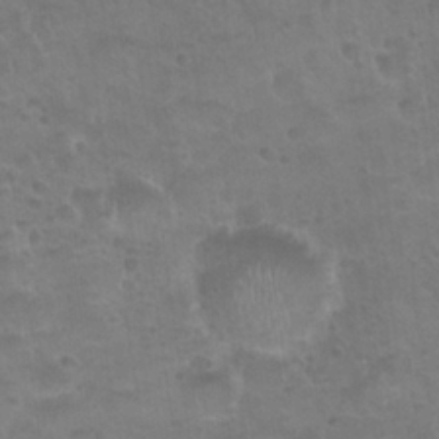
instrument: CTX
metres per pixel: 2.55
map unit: Nhu
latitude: 24.9324
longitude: -51.4426
